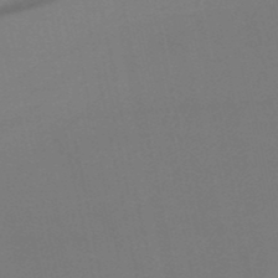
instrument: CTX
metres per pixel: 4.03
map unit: HNb
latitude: -50.5385
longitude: -43.4615
